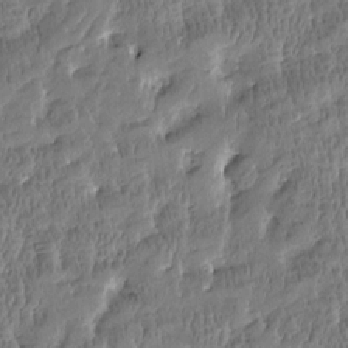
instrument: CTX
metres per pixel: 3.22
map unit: Htu
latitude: -3.9367
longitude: 176.1795
